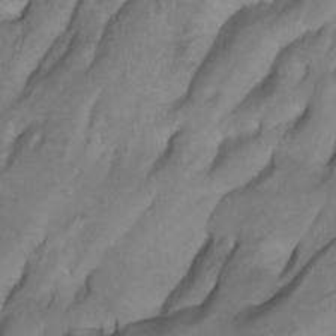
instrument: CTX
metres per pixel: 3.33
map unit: Nhu
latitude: -8.6896
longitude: -65.2726
